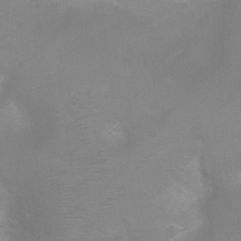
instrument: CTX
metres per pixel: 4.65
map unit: Ht
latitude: -3.0297
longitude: -25.4426
